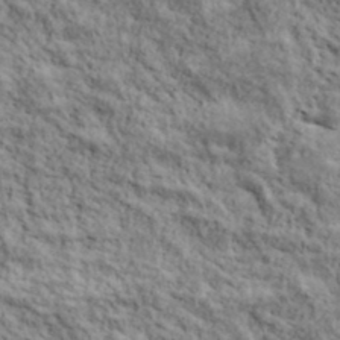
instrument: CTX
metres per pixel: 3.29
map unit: lHvf
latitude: 39.0269
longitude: -88.9136
